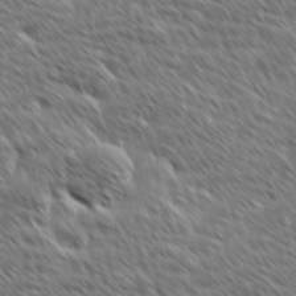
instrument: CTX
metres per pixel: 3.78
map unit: Ave
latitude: 8.9136
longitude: -106.1956
